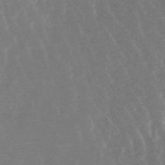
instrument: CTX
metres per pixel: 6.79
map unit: lHb
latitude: -48.6141
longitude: 72.4818
